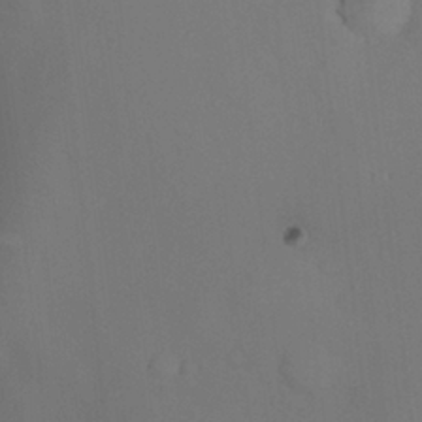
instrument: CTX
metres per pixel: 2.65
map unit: Nhu
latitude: 26.4790
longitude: -57.6315
